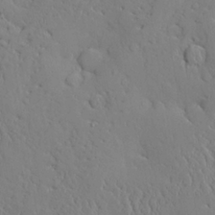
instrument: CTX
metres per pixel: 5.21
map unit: Aa
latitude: 24.4034
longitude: -133.0458
